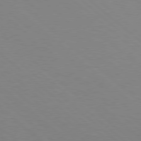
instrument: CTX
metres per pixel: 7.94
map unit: Hpe
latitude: 78.1200
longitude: -176.6112
